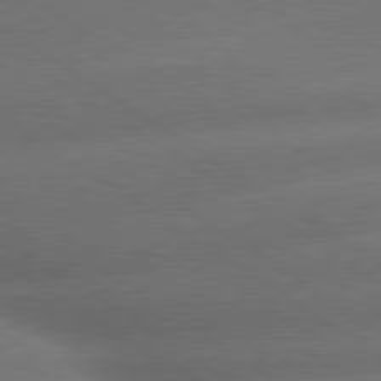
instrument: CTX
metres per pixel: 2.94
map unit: lApd
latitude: 79.8584
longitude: -153.9150
